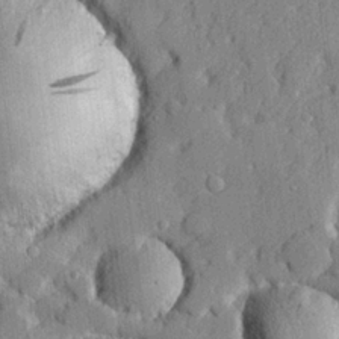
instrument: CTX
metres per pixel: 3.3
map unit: lHvf
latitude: 23.1214
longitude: 142.8030
